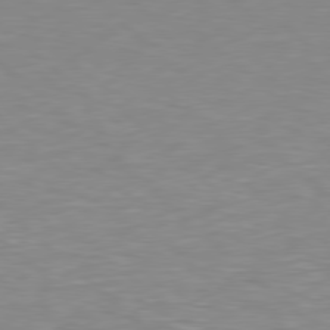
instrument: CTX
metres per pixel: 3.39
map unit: Hpe
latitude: 78.2145
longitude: -148.4223
